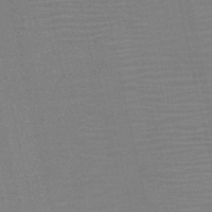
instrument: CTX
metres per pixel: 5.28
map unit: HNb
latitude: -52.3495
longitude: -47.5938
